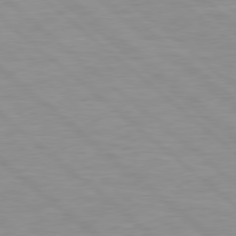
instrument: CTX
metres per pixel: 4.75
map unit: Hpe
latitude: 78.1200
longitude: -141.0080
